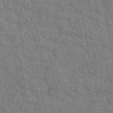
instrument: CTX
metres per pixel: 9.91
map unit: eAb
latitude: 48.6868
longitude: 106.3307
